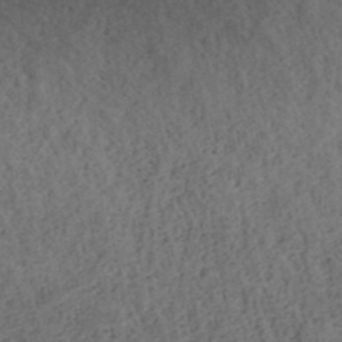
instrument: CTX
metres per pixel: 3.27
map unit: ANa
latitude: 39.7827
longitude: 18.0850
